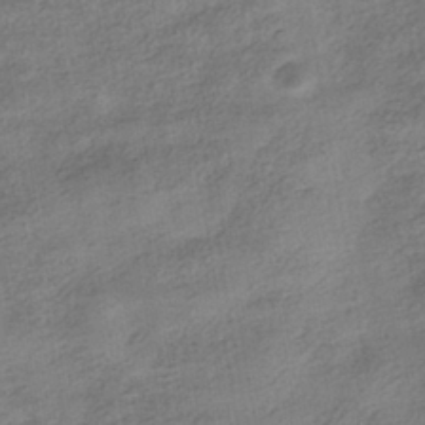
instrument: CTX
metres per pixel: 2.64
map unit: HNhu
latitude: -40.1228
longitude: 96.9164
